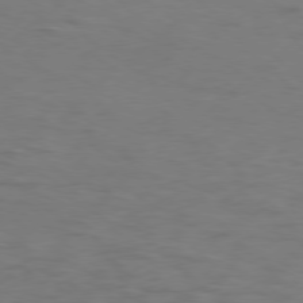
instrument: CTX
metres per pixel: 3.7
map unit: Hpe
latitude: 75.9906
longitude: -131.9340
